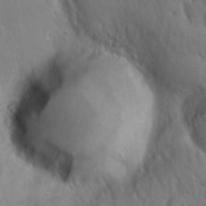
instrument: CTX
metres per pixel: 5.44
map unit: Hto
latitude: 17.5938
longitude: -58.5357
